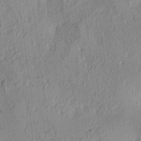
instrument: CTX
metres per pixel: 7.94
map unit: lAa
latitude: 4.2900
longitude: -115.7827
